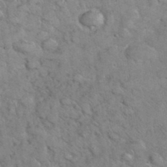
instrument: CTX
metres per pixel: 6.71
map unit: eHh
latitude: 37.5560
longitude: -65.4426
